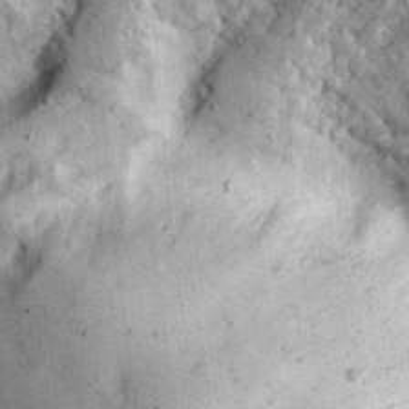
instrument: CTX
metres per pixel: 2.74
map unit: lHvf
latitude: 33.2159
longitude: -82.4412
